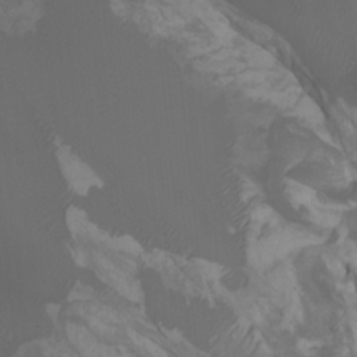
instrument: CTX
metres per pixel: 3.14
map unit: Htu
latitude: -6.8597
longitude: -68.7246
